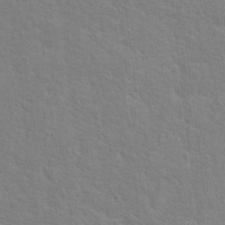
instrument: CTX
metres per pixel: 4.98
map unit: Hto
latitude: 16.7435
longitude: -38.2145
